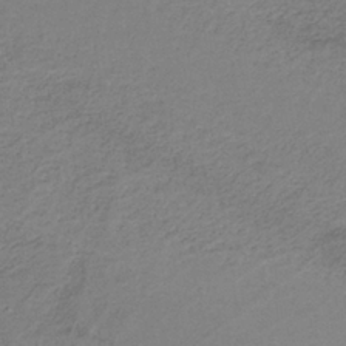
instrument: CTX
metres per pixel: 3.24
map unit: HNb
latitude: -36.1794
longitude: 57.0297
